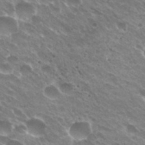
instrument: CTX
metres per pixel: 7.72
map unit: Hto
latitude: 31.5183
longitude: -43.3671
